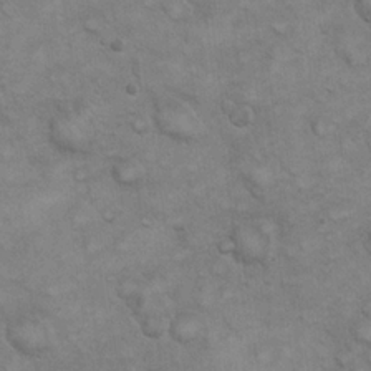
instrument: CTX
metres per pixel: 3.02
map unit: eHh
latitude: 22.0822
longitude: -59.3671
